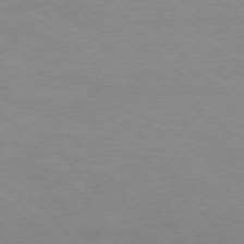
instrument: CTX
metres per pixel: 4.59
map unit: Ap
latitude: -76.8597
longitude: -88.1200
